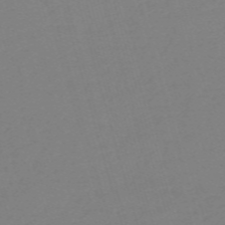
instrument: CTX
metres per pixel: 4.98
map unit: HNb
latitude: -56.1039
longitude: -44.1011
